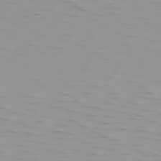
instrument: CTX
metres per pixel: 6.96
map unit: Hpe
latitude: 75.7072
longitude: -125.1403
